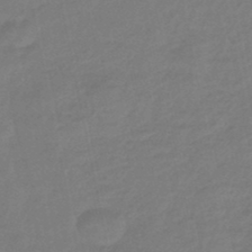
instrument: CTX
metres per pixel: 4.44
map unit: eHb
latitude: -45.5777
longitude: 87.7667
